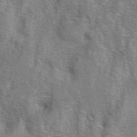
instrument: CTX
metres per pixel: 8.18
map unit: eAb
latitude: 41.2914
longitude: 105.8233
